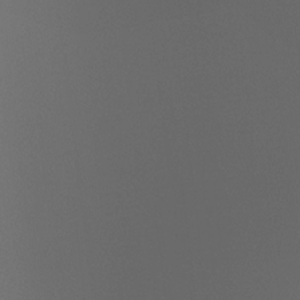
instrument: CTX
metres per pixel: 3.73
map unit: Ht
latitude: -4.0472
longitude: -61.4426
